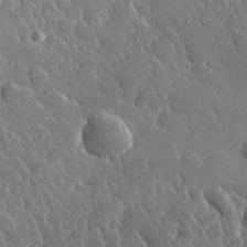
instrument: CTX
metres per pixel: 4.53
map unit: lHvf
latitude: 34.3845
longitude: -87.5749
